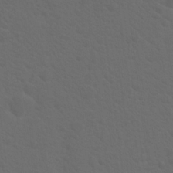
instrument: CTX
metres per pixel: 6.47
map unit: Hto
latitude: 19.9717
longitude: -39.7638
